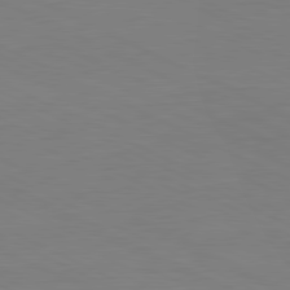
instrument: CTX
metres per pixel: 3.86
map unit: Ap
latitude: -82.0283
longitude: -71.6883
